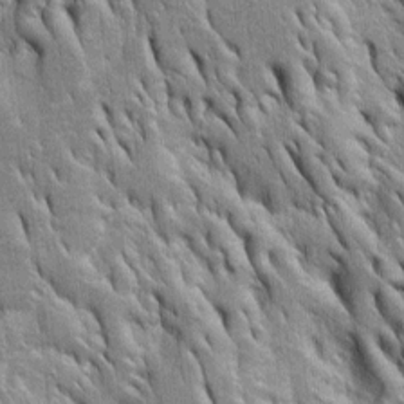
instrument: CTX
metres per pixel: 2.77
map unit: Htu
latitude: -4.2361
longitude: 150.8974
